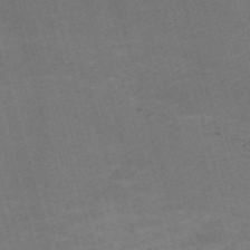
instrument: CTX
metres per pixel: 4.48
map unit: Nve
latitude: -59.6532
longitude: 57.6155
